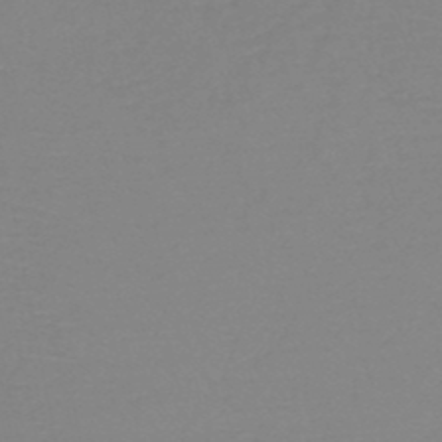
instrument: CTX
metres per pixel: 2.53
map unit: HNb
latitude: -49.1998
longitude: -43.9528
